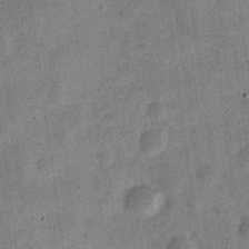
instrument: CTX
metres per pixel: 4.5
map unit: Nve
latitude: -23.6344
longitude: 106.5574
